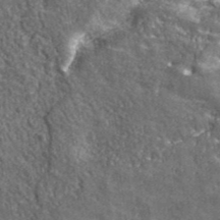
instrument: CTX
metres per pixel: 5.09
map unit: eHh
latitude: 42.5357
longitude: -90.9514
